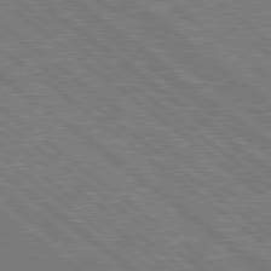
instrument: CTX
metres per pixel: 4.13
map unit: Hpe
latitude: 78.6869
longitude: -129.2537
